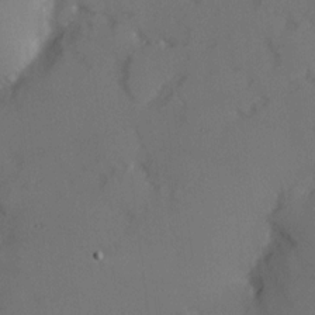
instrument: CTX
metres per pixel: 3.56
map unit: Hve
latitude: 13.1781
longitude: -90.1011
